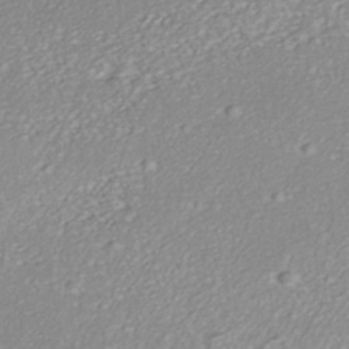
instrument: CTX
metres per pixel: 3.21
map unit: HNhu
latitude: -40.9542
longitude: 108.3684
